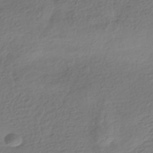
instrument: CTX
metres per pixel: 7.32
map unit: HNhu
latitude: -41.7477
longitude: 98.1228
